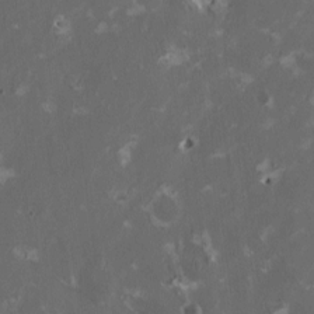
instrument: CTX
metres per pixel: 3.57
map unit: HNhu
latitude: 1.6882
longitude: -4.8002
